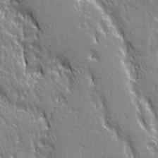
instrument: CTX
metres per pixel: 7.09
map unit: Ave
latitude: 21.5560
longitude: -134.9702
